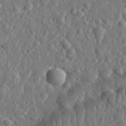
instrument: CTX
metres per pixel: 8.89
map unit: eHh
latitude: 34.9324
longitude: -80.4790
